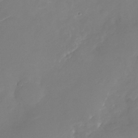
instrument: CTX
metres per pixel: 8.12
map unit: Nhu
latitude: -27.0297
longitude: -74.2145
